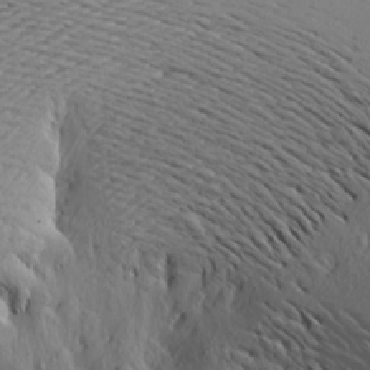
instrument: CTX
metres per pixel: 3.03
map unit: Aa
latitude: 19.0458
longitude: -143.9717
